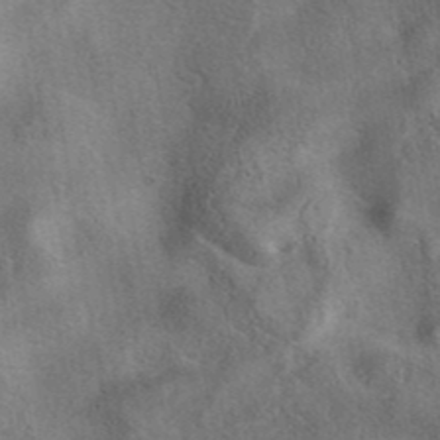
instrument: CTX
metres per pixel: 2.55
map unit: eAb
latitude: 40.8569
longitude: 107.6344
